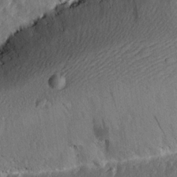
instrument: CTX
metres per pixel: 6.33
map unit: Ave
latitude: 15.5560
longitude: -104.9325
